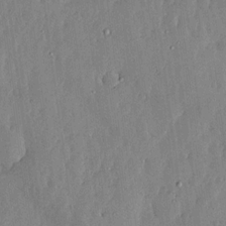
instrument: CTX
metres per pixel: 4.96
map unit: lHvf
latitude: 18.5545
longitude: -116.2900
